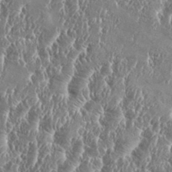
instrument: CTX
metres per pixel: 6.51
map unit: eHh
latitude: 34.5356
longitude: -134.7057
